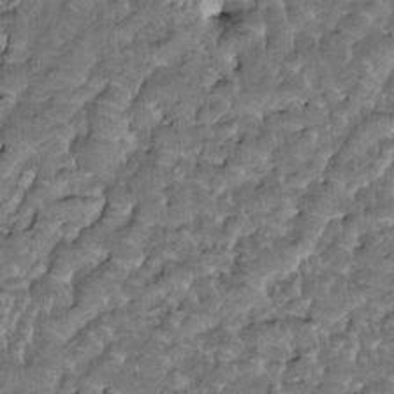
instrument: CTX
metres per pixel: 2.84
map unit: HNhu
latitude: 3.3670
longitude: 8.6140
